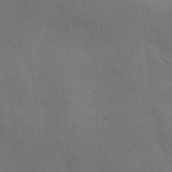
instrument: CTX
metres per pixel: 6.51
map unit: Ave
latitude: -6.6518
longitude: -120.6491
